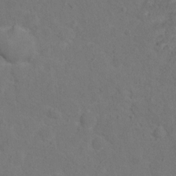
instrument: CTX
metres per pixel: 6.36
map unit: Hto
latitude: 12.3467
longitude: -36.9703
